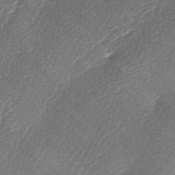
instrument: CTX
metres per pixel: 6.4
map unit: lAa
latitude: -2.8219
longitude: -128.6679
